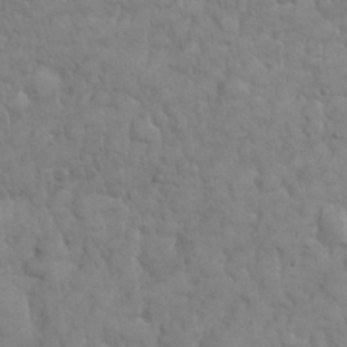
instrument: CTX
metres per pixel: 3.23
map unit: eHh
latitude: 31.7072
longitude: -67.5560
